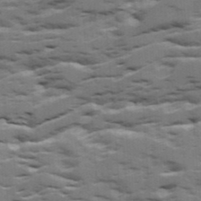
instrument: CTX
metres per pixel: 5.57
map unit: Ave
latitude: 18.3278
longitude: -129.8205
